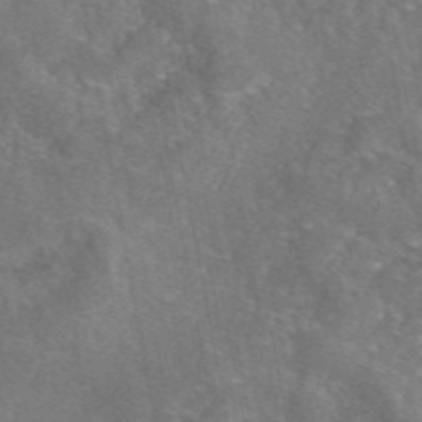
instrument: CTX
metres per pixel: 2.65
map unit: eAb
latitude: 46.5735
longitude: 106.5196
